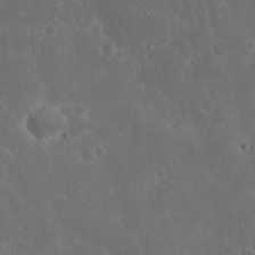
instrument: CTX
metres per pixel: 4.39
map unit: Nhu
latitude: 21.4049
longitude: -72.2712
